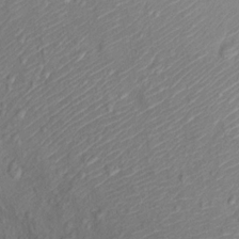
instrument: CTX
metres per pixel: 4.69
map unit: Ht
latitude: 12.1578
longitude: -38.9325
